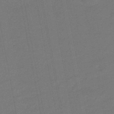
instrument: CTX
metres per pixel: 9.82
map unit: eHb
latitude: -47.4832
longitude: 87.3888
